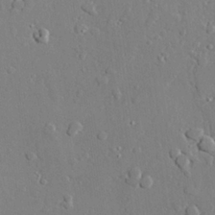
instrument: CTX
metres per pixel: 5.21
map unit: lAvf
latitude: 28.1955
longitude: -108.1200
